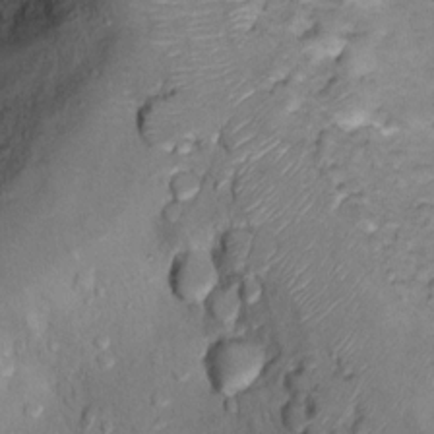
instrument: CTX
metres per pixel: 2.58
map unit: Ht
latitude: 11.7450
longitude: -32.1767
